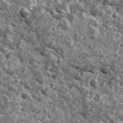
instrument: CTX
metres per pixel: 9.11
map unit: Ave
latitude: 18.4223
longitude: -135.0080
